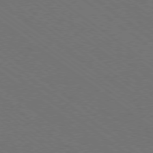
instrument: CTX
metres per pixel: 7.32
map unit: Ap
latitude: -78.9163
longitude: -64.0822
